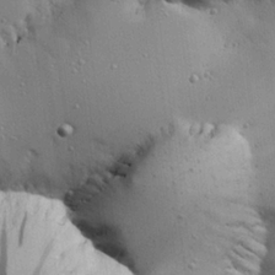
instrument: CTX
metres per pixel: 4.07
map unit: eHh
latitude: 25.2348
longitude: -89.2915
